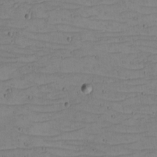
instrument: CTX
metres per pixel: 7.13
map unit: eHh
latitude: -5.1053
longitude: -81.8016
